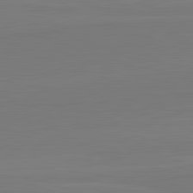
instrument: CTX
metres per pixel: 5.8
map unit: lApd
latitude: 82.1955
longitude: 165.2376
